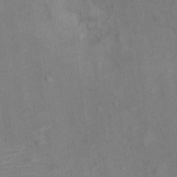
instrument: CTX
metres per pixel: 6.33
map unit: Hto
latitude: 14.6302
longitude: -41.7071
